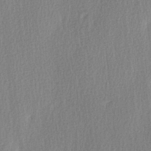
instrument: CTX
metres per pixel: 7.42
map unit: Ave
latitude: 2.9702
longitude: -111.4616
